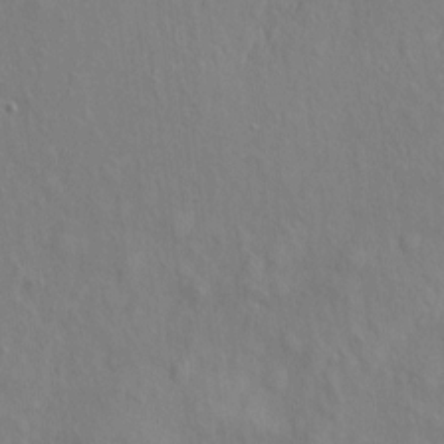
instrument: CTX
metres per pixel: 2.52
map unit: eHh
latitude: 5.0647
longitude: -74.2334
